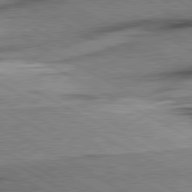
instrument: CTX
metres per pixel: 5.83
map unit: lApd
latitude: 80.8380
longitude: -157.5560
